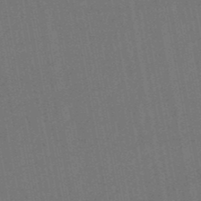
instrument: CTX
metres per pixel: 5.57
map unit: eHb
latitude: -49.6344
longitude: 73.4643
